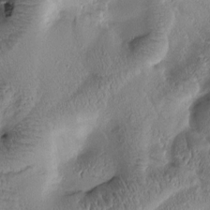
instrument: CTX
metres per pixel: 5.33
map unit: Htu
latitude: -1.1054
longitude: 171.1053
